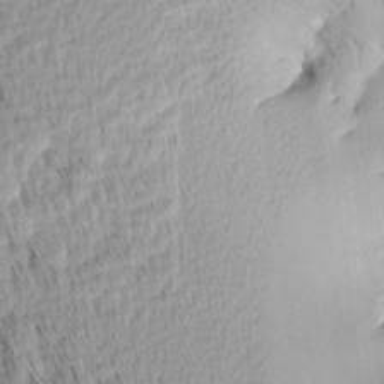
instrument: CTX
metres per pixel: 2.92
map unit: Aa
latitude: 8.6113
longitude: -138.6113
